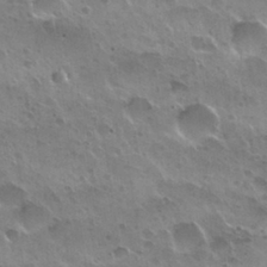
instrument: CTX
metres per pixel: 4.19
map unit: Nhu
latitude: 30.3845
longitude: -55.4048
